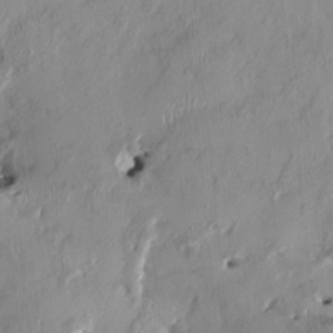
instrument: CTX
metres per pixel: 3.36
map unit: HNhu
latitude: 0.9136
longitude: -5.6127
